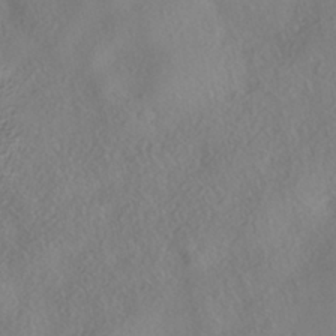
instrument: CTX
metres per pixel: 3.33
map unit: HNhu
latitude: -41.1809
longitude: 102.3684
